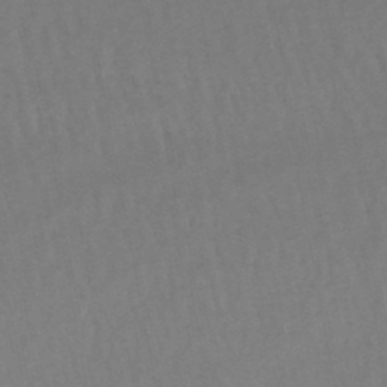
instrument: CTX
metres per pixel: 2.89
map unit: lHb
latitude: -47.2754
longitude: 75.1620
